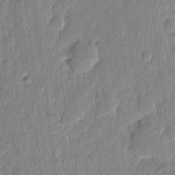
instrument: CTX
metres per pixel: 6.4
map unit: eHh
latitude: 7.4237
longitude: -73.5749
